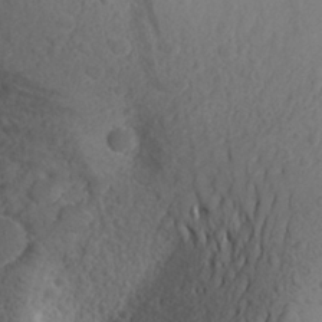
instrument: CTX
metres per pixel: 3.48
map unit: Aa
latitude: 27.7828
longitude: -143.3860
